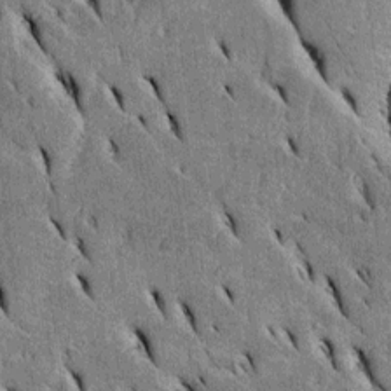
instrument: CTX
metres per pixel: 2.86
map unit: Htu
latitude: -3.1431
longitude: 151.8044
